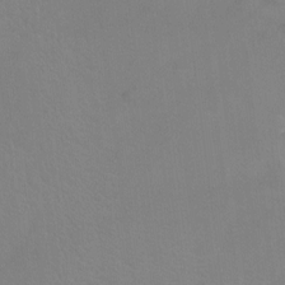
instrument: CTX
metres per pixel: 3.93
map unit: Hto
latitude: -12.2740
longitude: -40.2144
